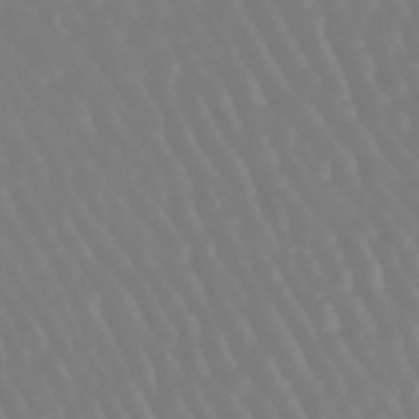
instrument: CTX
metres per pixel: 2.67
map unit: lHb
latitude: -45.8233
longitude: 79.1620
